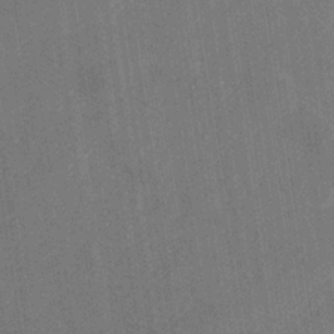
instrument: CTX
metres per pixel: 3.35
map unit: eHb
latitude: -34.8786
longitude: 73.8233
